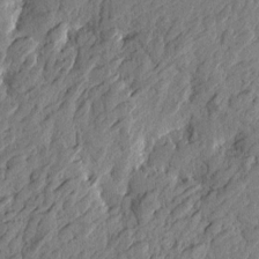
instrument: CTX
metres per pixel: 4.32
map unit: Htu
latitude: -3.9178
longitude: -179.1403
